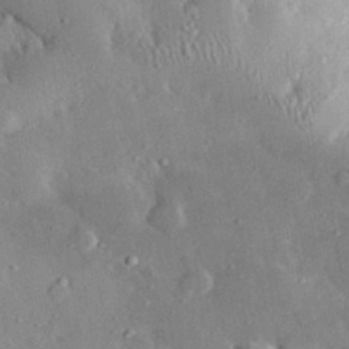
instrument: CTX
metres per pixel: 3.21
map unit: lHvf
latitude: 32.7624
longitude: -84.5924
